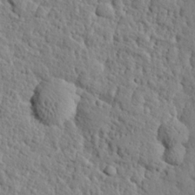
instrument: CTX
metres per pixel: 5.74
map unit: eHh
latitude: 26.1578
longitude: -77.9717
